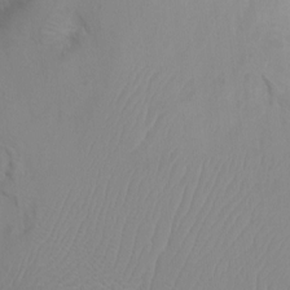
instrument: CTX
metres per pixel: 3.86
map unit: Ht
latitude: -0.4629
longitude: -16.0633
